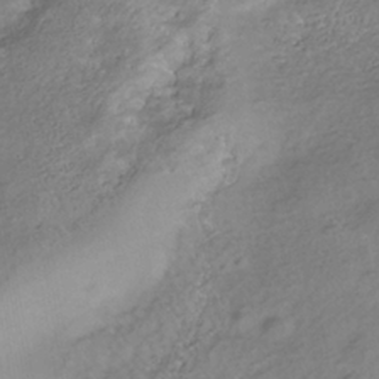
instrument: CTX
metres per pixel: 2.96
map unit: Nhe
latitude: -40.8030
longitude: -100.2901
